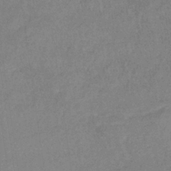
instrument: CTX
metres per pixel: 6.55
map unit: lHb
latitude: -33.0676
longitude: 69.2942
